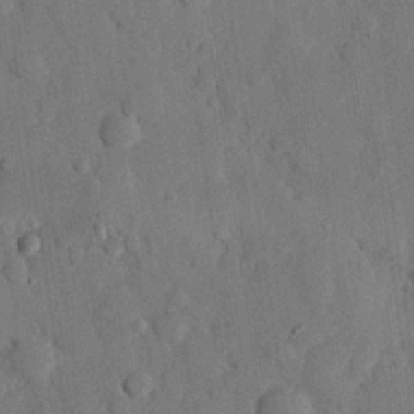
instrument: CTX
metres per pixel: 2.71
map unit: eHh
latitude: 27.4049
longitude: -78.0444
